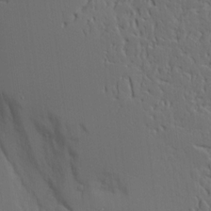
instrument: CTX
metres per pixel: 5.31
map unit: Aa
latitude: 18.1766
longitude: -124.8191
